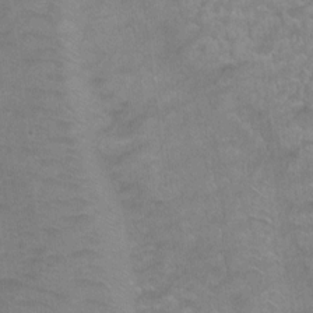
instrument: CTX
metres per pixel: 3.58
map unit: Ht
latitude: 1.5749
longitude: -32.6302
